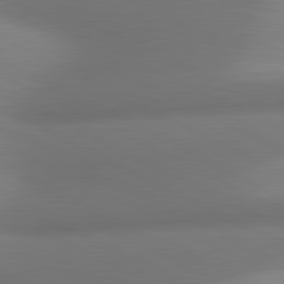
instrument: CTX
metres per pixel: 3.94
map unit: lApd
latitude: 80.9892
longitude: 132.0472
